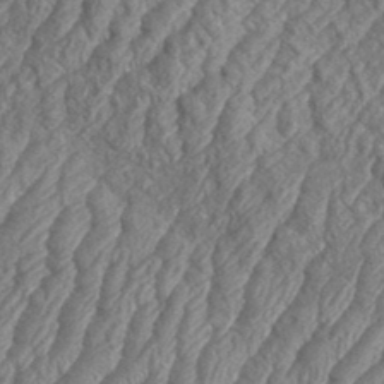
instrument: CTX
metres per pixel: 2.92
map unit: eHh
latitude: 36.8758
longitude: -137.1781
